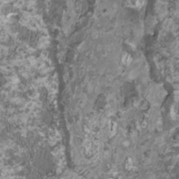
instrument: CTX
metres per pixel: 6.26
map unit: HNhu
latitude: 1.2726
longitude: -0.7813
